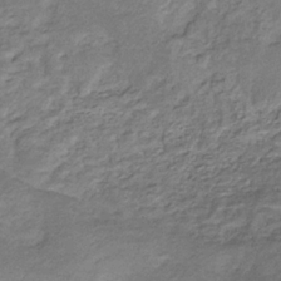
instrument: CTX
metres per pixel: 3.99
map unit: eHb
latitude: -31.2187
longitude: 68.8030
